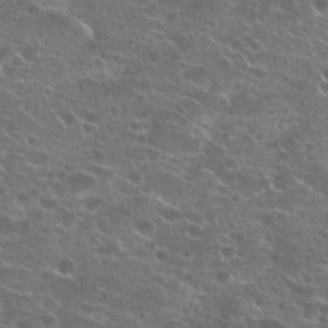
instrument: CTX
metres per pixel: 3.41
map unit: Hto
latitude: 22.0822
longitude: -41.0458
